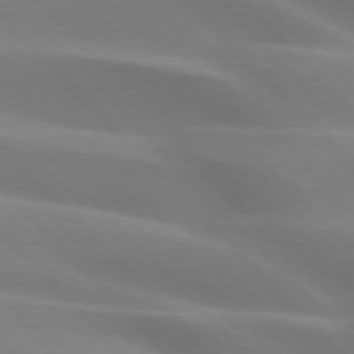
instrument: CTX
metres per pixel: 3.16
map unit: lApd
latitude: 75.2537
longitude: -61.4615
